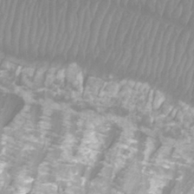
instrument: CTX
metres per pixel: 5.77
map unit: Htu
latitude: -9.8044
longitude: -74.3845
